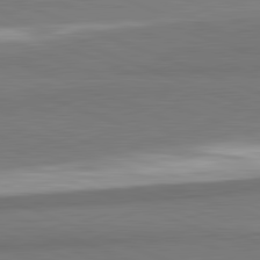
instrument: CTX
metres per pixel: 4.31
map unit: lApd
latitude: 82.1955
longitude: 160.4251
